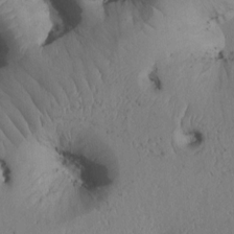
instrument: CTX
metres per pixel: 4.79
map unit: Htu
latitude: 3.2915
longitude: 147.9367
